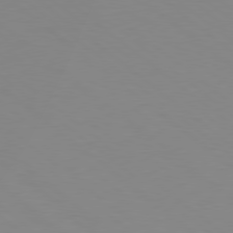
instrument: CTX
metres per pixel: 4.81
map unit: Hpe
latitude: 78.6113
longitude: -166.2711
